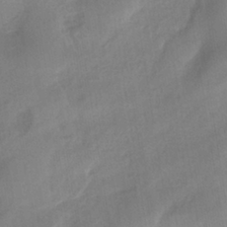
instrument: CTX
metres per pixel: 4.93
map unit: eHh
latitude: -39.8045
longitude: -26.2901
